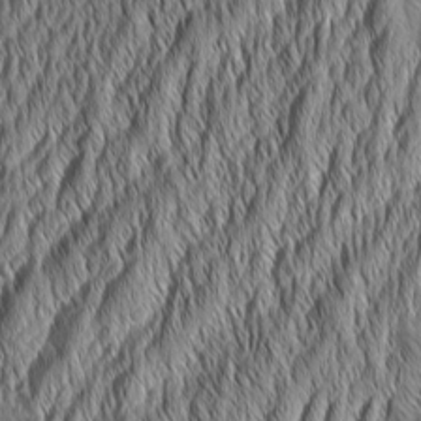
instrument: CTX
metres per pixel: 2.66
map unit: Aa
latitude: 7.3293
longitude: -130.1767
